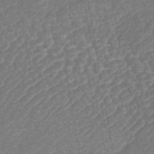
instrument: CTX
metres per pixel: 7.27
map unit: lHb
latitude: -44.1984
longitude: 80.7841
